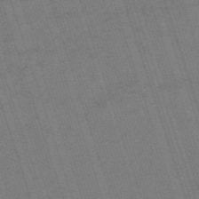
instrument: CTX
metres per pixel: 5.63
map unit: HNb
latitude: -56.1039
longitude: -44.8569
